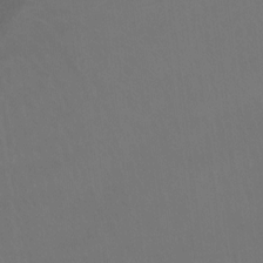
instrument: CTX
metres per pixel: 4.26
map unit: Ht
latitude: -8.7274
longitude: -37.9906
